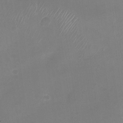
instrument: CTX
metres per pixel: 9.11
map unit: Nhu
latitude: -28.2551
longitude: -63.2915
